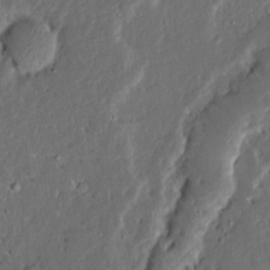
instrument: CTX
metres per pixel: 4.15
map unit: Ave
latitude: 14.1767
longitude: -138.2522
